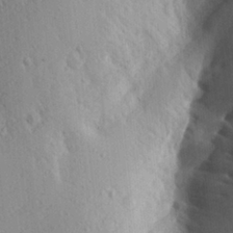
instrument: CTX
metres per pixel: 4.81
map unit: Aa
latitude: 17.8017
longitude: -142.4034
